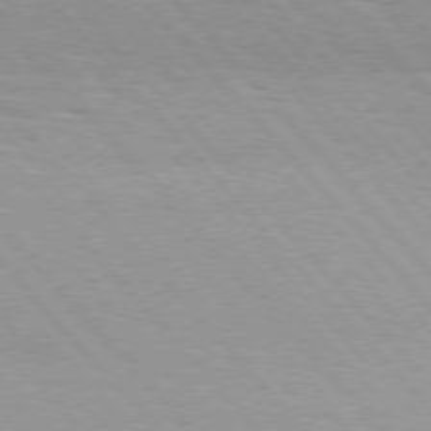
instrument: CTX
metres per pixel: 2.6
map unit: Hpe
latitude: 76.2144
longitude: -154.3089
